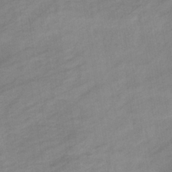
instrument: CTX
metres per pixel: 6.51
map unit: eHb
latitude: -37.3320
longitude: 78.2172
